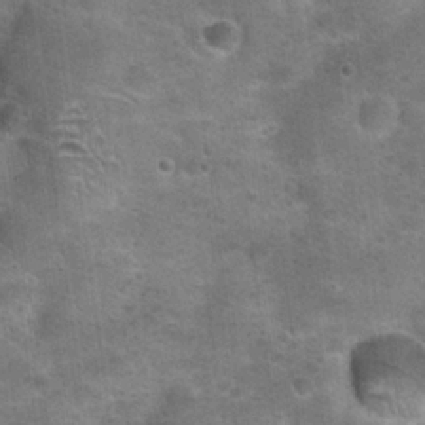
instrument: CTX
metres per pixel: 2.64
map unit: Hto
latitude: 23.0269
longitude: -49.9150
